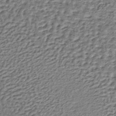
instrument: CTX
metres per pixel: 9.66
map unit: lHb
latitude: -37.3887
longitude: 59.5021
